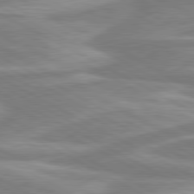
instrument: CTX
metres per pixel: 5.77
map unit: lApd
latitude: 80.5735
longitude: -173.9906
